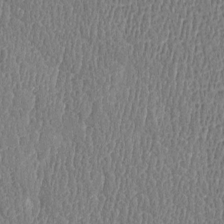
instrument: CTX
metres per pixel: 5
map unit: Htu
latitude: -4.8030
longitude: 176.0472
